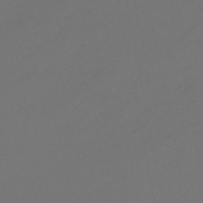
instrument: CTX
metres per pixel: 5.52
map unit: eHb
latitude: -47.7099
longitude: 86.4251
